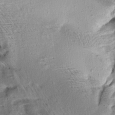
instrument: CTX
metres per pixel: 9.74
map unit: Aa
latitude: 10.1389
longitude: -141.9339
